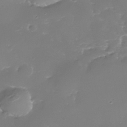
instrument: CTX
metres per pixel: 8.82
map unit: Nhe
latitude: -35.6722
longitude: -87.4426
